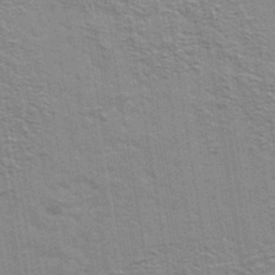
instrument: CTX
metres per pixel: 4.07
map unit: Ave
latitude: 38.8002
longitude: -108.8191
